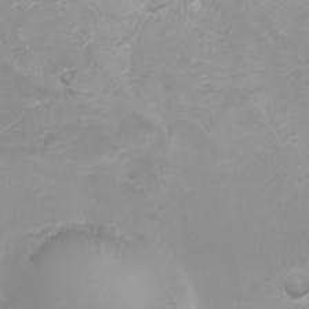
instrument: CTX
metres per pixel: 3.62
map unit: Nhu
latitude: -8.5763
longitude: -72.4223
